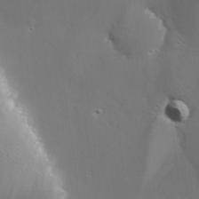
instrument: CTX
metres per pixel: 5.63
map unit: lAvf
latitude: 26.4412
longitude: -109.8961
